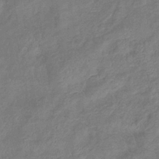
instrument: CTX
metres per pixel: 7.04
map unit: eHb
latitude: -38.3306
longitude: 75.9745
